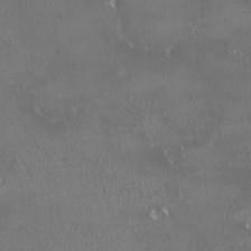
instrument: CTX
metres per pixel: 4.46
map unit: HNhu
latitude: -2.0661
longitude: 11.3132
